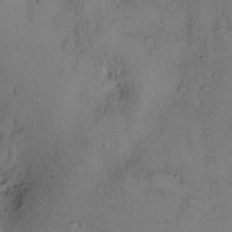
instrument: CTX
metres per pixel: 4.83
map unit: Hto
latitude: 11.4993
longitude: -58.8569
